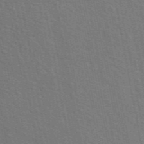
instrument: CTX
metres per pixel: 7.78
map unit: ANa
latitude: 48.4034
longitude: -75.4615
